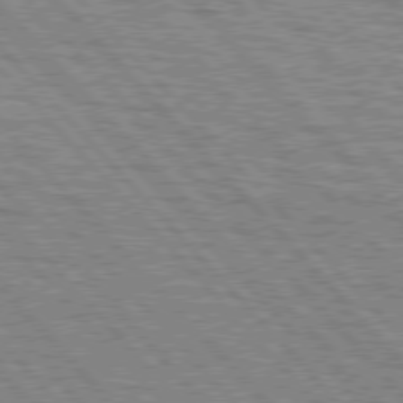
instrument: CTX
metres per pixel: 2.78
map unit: lApd
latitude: 77.0647
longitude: -72.3846
